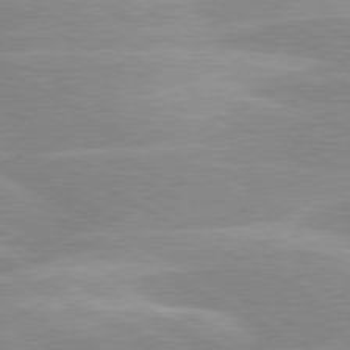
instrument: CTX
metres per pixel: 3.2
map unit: lApd
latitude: 80.3278
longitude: -124.2333
